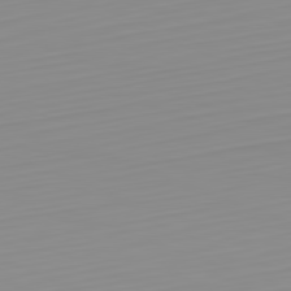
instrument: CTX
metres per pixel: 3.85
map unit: Hpe
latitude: -82.2928
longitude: 17.3699
